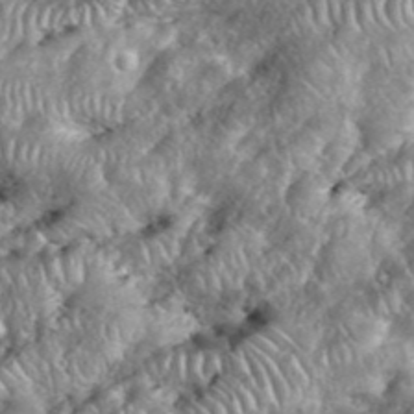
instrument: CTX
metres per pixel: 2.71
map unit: eHh
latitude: 38.9514
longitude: -56.6112
